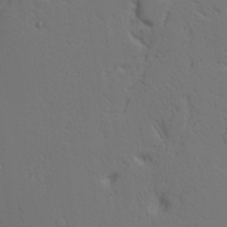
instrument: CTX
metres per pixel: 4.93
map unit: Aa
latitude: 21.9150
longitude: -124.5734
